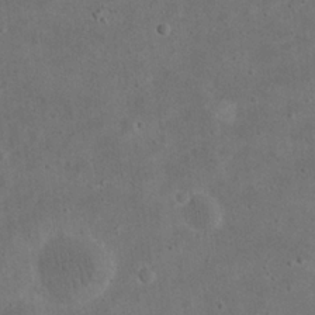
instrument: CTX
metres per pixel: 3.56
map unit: eHh
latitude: 23.5560
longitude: -68.3090
